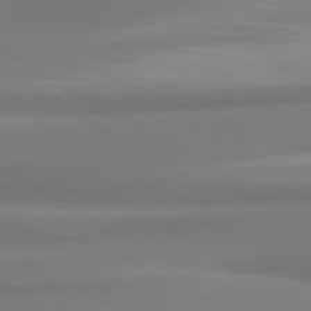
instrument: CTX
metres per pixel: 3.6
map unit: lApd
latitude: 80.3845
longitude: 175.5399
